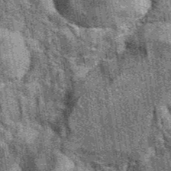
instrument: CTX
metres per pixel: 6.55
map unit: eAb
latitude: 39.5938
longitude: 107.4643
